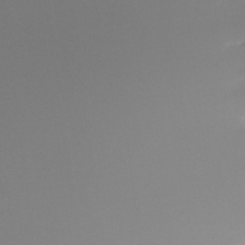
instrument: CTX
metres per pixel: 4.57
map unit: Ht
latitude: -15.8612
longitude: -44.9513
